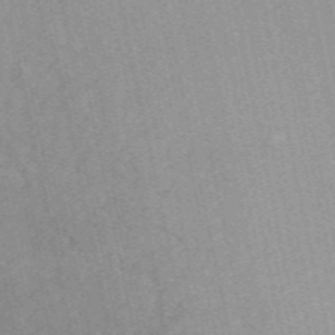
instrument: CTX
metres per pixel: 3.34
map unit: ANa
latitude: 49.8772
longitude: -72.4790
